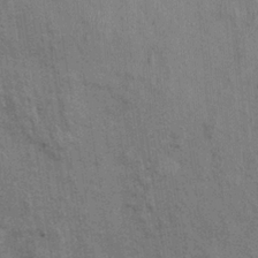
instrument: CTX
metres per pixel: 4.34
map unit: Nhu
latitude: -0.2929
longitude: -15.7261
